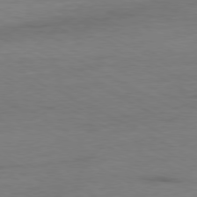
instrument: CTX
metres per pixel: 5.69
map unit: Ap
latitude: -80.0472
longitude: -82.8191
